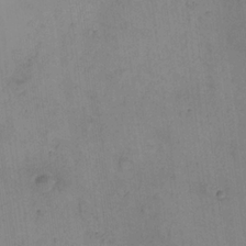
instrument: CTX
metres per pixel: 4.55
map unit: eHh
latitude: 22.1200
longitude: -63.3482
